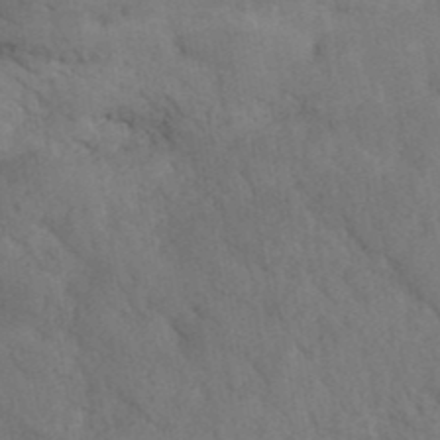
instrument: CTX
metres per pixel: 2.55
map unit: ANa
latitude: 41.1403
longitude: 51.8800
